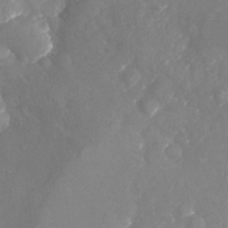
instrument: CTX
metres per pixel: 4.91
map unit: Nhu
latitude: -23.4644
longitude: -57.4048
